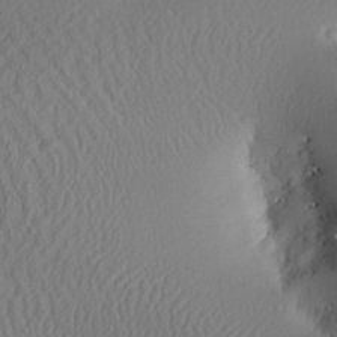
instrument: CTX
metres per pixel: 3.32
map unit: Aa
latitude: 25.4426
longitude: -133.4615
